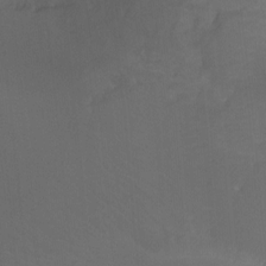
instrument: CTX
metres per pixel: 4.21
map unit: Ht
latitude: -9.2943
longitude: -39.6316
